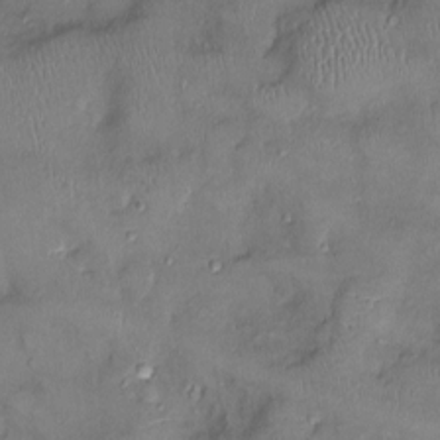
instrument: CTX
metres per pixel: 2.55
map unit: Ht
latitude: -2.9919
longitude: -14.4979
